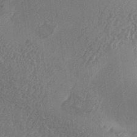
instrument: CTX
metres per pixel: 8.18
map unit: Aa
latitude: 33.3482
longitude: -134.3656
